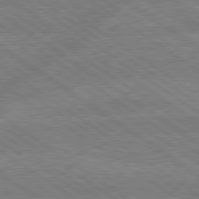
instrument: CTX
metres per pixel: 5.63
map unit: lApd
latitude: 79.4238
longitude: -161.6505
